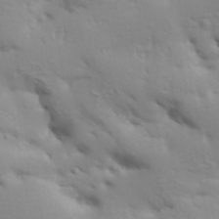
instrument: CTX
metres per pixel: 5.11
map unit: Aa
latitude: 33.4993
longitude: -143.7450
